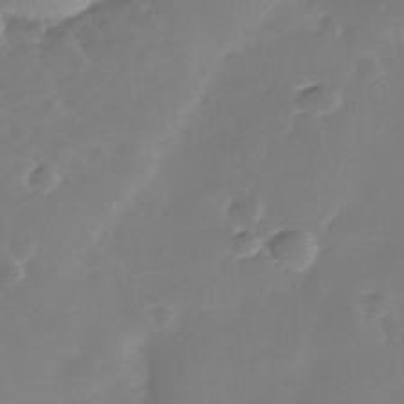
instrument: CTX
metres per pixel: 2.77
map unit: Nhe
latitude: -39.1242
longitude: -116.9514
